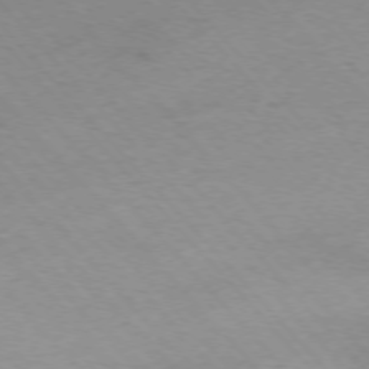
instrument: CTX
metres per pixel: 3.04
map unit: Ap
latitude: -75.9367
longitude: -87.8016
